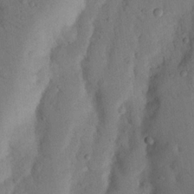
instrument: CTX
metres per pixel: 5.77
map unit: Nhu
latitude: 18.8002
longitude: -76.7813
